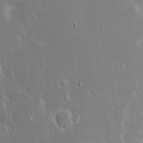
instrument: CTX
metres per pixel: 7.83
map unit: eHh
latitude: 17.6127
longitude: -71.4993
